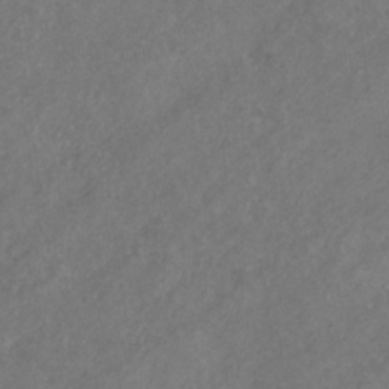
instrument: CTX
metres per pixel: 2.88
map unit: eHb
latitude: -31.0297
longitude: 70.3684
